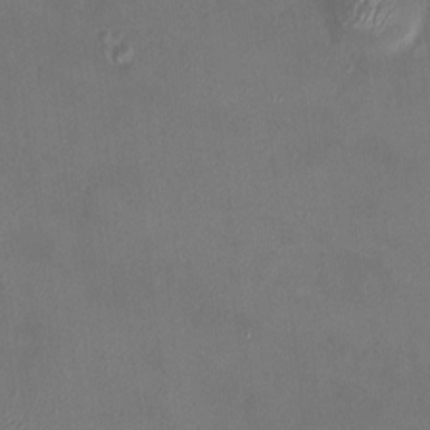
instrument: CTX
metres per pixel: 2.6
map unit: HNhu
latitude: 5.7827
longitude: 7.3320
